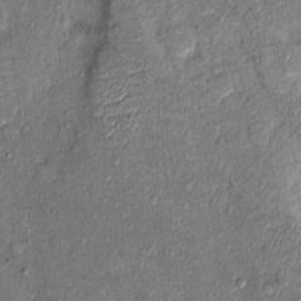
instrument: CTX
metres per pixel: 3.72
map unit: Ht
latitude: 9.6316
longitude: -37.5938
